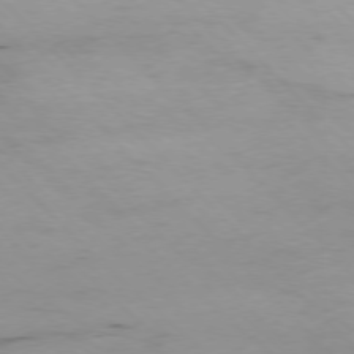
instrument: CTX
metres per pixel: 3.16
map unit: Hpe
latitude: -77.5210
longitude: 12.2740
